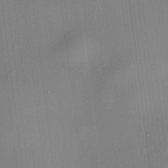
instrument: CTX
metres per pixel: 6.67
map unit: HNhu
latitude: 8.7624
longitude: 14.0472
